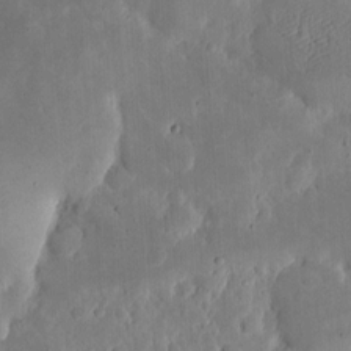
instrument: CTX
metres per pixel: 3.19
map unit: eHh
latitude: 5.4426
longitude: -70.4979
